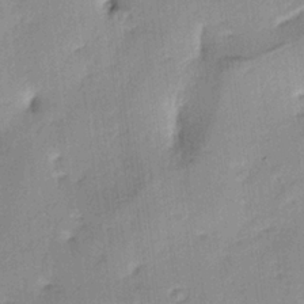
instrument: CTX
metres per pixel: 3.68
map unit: lAa
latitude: -4.7841
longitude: -124.9514
